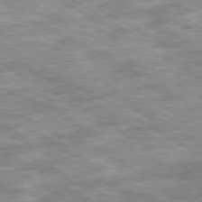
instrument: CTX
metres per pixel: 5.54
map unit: Ap
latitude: -80.5763
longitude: -74.7435
